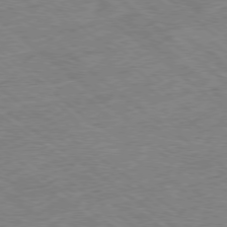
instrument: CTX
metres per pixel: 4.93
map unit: Ap
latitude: -78.8786
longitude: -49.2159
